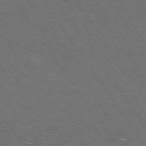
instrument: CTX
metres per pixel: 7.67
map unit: Hpe
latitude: 73.1593
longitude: -125.3670
